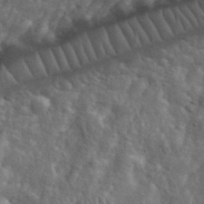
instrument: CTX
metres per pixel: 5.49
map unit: eHh
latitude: 38.2522
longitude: -57.9528
